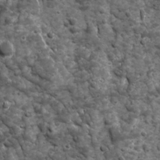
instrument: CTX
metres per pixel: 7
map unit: Ave
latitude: 16.6491
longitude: -133.0081
